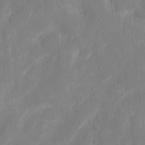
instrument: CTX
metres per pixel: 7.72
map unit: eHh
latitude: 7.7261
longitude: -69.4427
